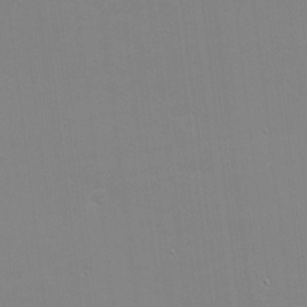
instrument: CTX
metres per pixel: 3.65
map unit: eHh
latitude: -3.0108
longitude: -80.4412
